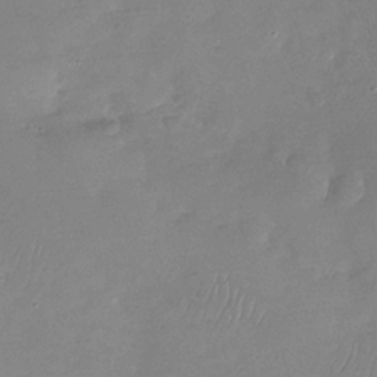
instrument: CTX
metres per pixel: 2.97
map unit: Nhu
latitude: -29.4266
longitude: -59.8583
